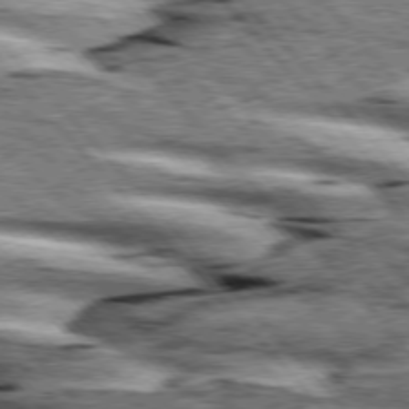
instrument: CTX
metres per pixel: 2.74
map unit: lApd
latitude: 76.1766
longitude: -82.9513
